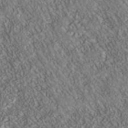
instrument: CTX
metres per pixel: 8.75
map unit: Nhu
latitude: -40.2172
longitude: -83.3670
